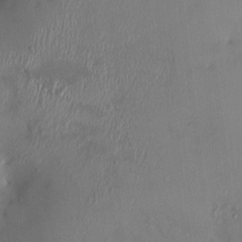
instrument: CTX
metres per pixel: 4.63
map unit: HNhu
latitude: 4.5168
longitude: -5.1592
